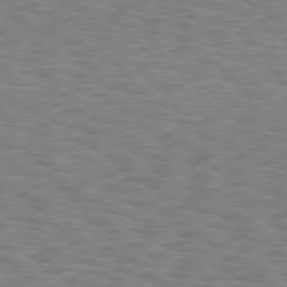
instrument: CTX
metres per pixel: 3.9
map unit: Hpe
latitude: 75.9150
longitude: -136.1956
